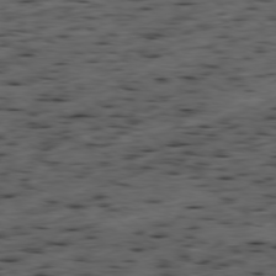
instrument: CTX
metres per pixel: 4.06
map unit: Ap
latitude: -79.0297
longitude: -89.7639
